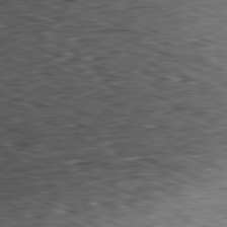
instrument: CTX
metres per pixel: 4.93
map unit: Ap
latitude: -81.8989
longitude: -71.1781
